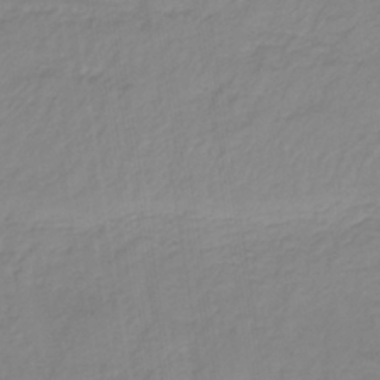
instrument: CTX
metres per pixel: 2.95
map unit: lHb
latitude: -36.5195
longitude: 70.8030
